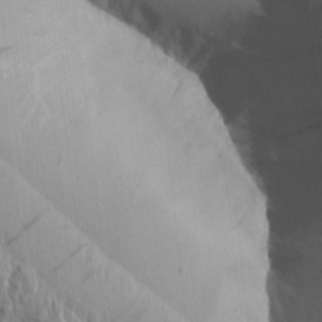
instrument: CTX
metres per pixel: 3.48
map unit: Aa
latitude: 14.3846
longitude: -143.3860
